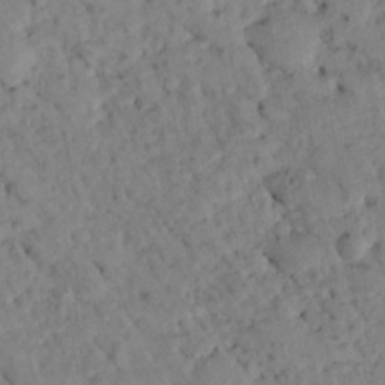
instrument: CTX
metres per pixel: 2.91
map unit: lHvf
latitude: 14.7247
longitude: 178.8219
